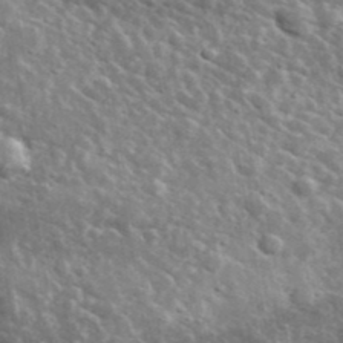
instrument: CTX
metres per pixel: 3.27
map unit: lHvf
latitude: 37.0081
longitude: -88.4790
